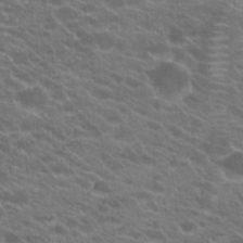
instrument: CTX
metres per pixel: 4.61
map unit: Hto
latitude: 22.7246
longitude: -37.5938
